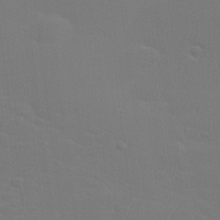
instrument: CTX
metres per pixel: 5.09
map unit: lHvf
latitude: 25.0080
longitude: 140.8030
